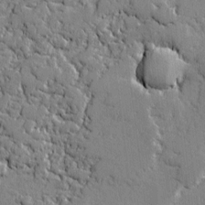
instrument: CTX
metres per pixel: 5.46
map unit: lAvf
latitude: -0.9353
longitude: -108.9702
